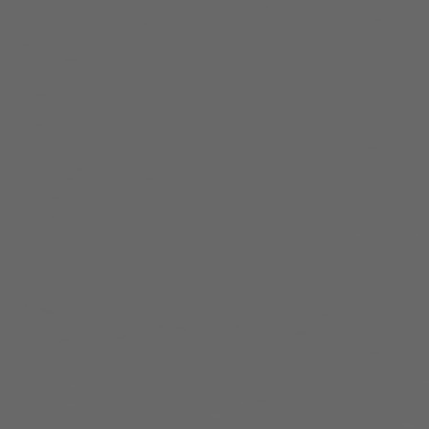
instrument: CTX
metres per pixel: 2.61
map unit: Hpe
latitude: 75.3104
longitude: -127.9906
